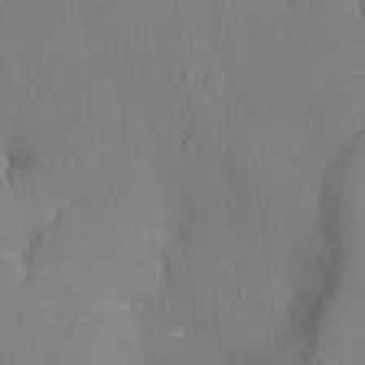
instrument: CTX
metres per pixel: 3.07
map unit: Ht
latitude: -12.7841
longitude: -24.7057
